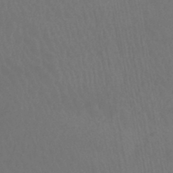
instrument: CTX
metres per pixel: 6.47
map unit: lHb
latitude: -45.4832
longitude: 66.9164
